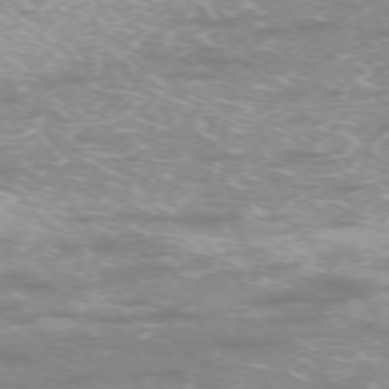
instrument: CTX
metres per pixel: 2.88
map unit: Ap
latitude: -74.3496
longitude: -74.2523
